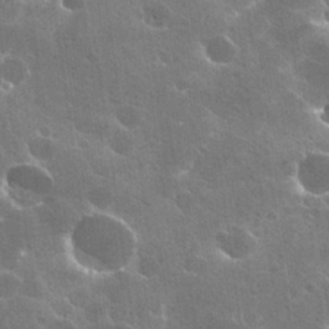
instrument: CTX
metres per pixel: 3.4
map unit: Hto
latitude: 28.1200
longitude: -41.1592
